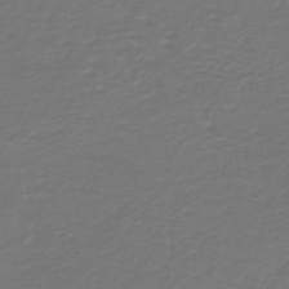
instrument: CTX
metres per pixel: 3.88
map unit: HNb
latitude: -47.5399
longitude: 52.6707
